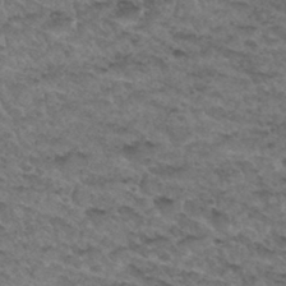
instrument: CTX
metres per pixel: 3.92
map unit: Hto
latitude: 32.2145
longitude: -48.3089
